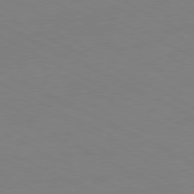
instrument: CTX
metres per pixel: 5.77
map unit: Ap
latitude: -80.9542
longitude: -94.6302
